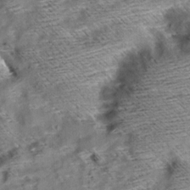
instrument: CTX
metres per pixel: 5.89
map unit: Aa
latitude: 9.2915
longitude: -140.5545
